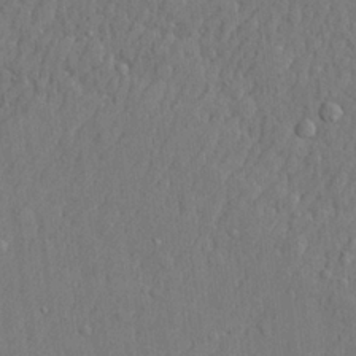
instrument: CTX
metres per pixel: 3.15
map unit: lHvf
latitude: 23.0080
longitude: 142.4251
